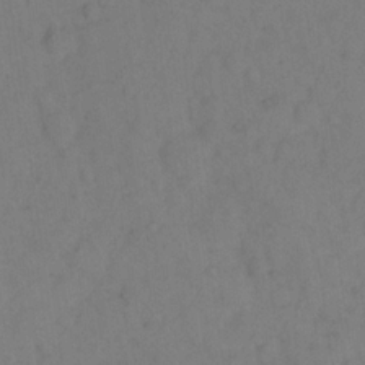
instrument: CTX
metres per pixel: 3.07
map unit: eHh
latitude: 18.2333
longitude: -64.6113
